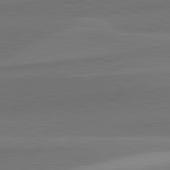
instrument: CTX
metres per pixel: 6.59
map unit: lApd
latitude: 82.4978
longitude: 136.9352
